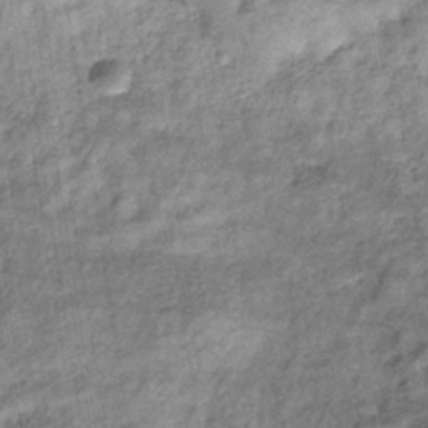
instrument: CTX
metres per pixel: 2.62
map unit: eHb
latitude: -37.4832
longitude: 77.6155
